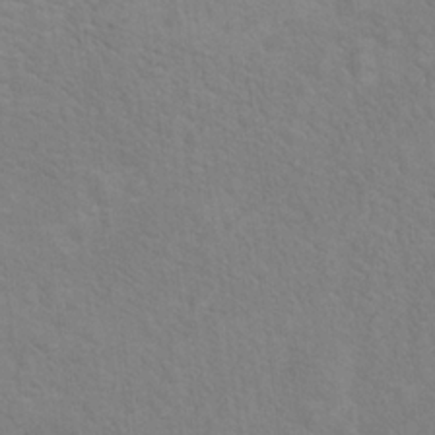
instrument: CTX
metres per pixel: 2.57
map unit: Hto
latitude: 18.8380
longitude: -43.9906
